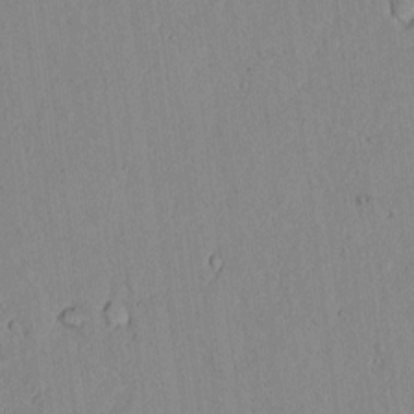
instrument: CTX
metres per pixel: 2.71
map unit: lAvf
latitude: 7.1025
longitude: 168.4251
